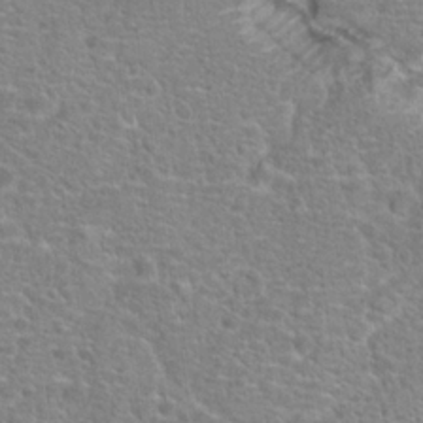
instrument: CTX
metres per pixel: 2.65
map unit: Hto
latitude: 18.3089
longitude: -41.5749
